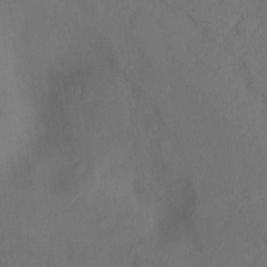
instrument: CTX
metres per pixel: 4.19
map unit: Ht
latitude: 5.2348
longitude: -29.8583
